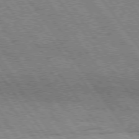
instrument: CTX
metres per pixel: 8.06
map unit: Hpe
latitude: 75.2726
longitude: -155.9339
